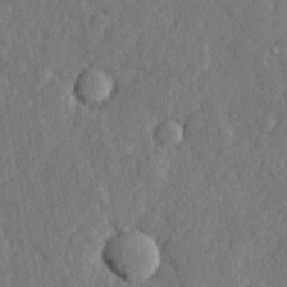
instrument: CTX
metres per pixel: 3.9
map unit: lHvf
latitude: 22.9514
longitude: 143.5210
